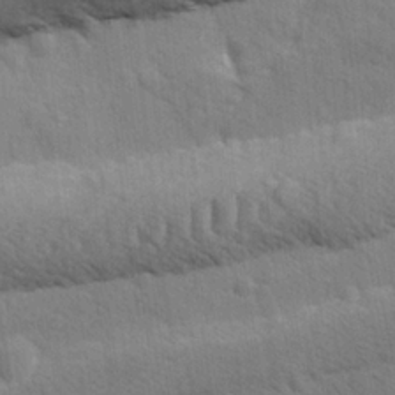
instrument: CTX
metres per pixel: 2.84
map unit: Ave
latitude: -8.3684
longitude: -120.6302
